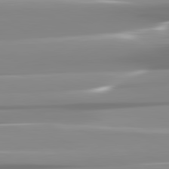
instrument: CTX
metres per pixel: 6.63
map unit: lApd
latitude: 82.1199
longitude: -137.5938
